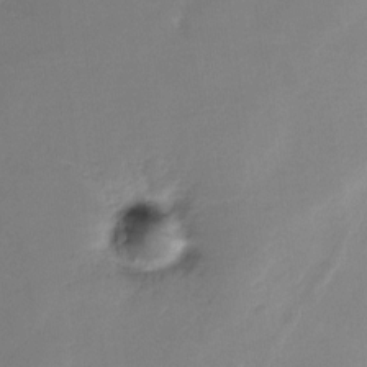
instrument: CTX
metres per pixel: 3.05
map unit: Nhe
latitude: -26.7652
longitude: -109.7449
